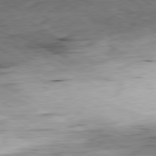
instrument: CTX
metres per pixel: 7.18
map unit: Ap
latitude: -80.8786
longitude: -83.7260
